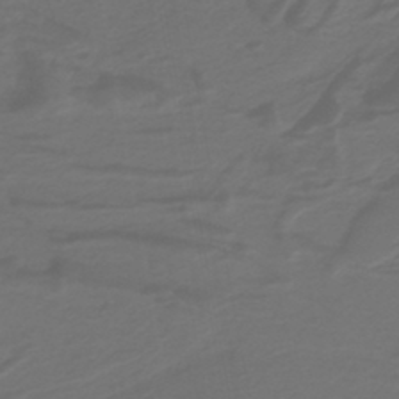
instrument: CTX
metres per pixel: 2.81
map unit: lHb
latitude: -39.9745
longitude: 53.4454
